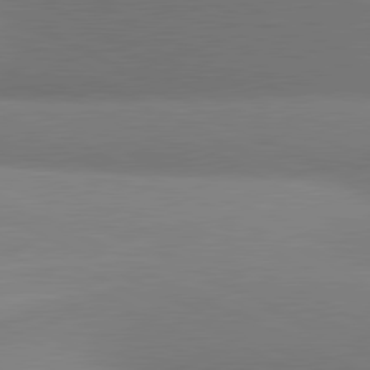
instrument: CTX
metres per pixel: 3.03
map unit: lApd
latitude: 80.9892
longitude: 134.4818
